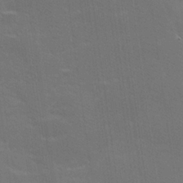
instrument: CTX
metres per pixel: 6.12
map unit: lHvf
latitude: 26.3089
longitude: 141.7289
